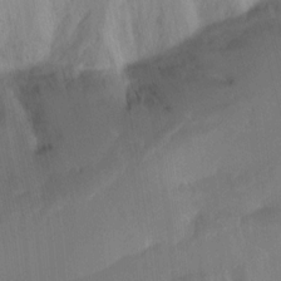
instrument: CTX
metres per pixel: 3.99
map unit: Ht
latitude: -16.3496
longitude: -46.1389
